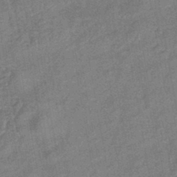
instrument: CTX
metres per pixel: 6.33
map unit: eHb
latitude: -42.5384
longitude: 82.5007
